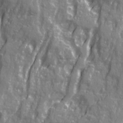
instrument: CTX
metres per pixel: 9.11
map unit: Ave
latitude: 21.2915
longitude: -133.0836
